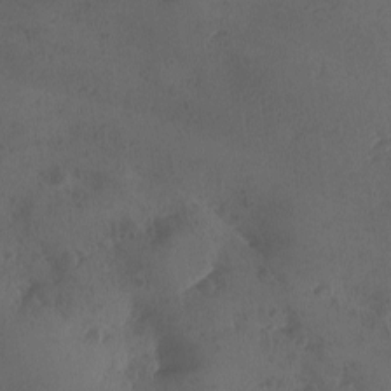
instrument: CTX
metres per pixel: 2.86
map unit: Ave
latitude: -9.8233
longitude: -118.3089
